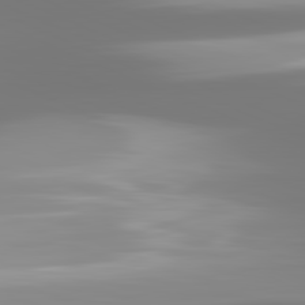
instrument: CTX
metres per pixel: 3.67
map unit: lApd
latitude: 81.9339
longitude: -166.9513
